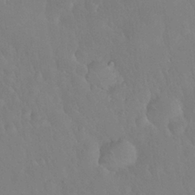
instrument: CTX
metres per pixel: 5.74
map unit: Nhu
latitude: 26.3278
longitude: -57.4048
